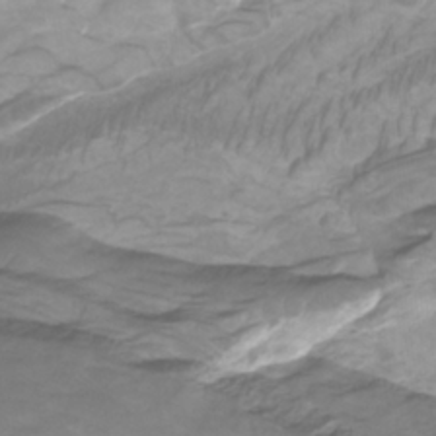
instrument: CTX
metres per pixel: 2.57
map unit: Htu
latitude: -5.2565
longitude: -76.7246
